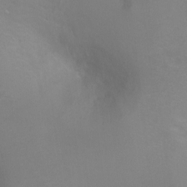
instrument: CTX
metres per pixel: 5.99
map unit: Ht
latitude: -6.7463
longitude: -32.3845
